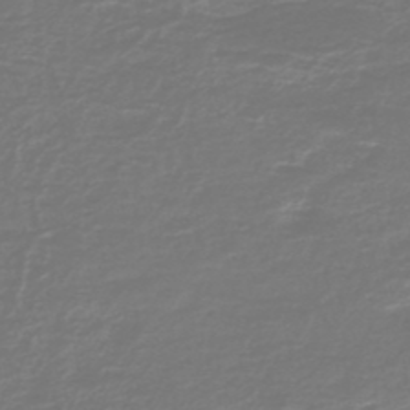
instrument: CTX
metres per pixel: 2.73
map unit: HNb
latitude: -47.1242
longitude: 53.2942
